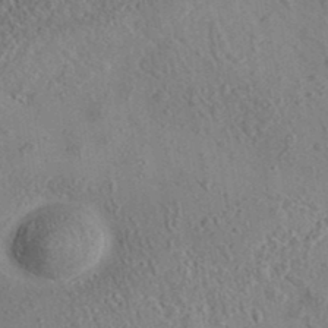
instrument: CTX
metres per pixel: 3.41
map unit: eAb
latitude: 35.9717
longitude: 111.2753
